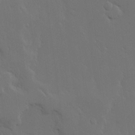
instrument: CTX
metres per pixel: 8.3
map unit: Ave
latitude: 15.9717
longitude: -139.6883
